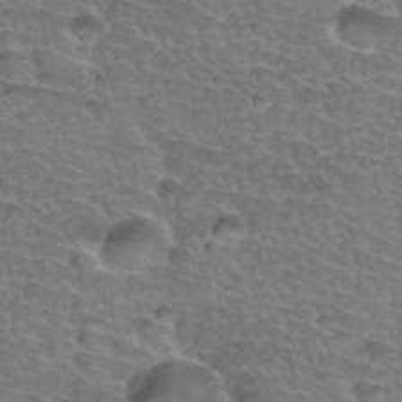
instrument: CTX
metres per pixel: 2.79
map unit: Hto
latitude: 35.1592
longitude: -44.3467
